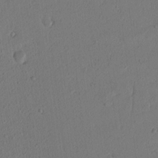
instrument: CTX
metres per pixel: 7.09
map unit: lAvf
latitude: 8.9136
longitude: 166.5007
